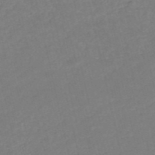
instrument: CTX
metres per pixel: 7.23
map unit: HNb
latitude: -52.7463
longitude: -48.5735
